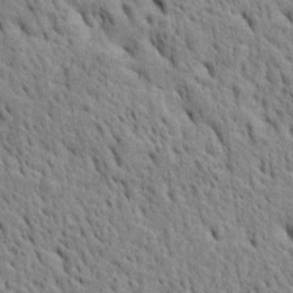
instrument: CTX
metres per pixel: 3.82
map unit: Htu
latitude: -4.2172
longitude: 152.5762
